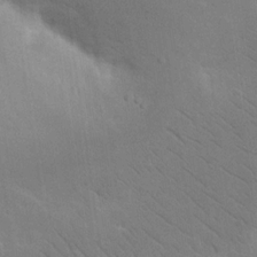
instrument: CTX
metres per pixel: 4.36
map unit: eHh
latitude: 18.2144
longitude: -72.3846
